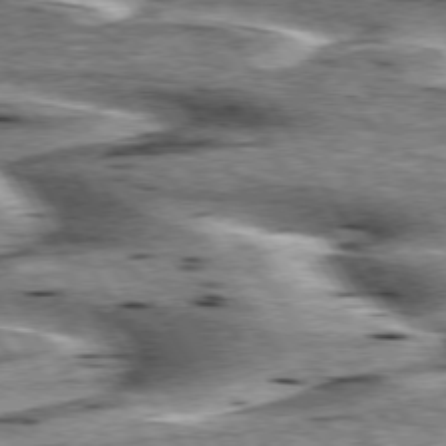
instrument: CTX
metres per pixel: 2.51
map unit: lApd
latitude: 75.6505
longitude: -59.4804
